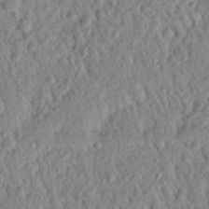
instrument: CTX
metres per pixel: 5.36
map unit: Nhu
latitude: 21.7261
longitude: -77.3103
